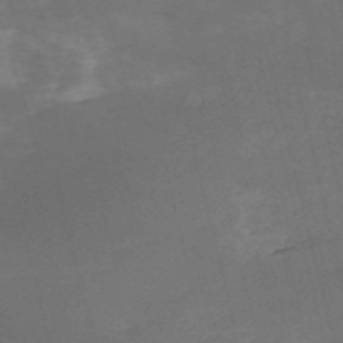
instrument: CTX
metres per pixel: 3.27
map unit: HNb
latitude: -54.5574
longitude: -36.6680
